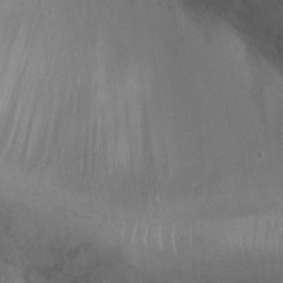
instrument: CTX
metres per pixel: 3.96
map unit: Ht
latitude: 12.7435
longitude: -41.2725
